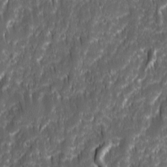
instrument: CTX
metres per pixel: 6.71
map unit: Ave
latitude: 15.7828
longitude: -134.2333
